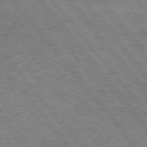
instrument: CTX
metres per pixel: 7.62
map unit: Hpe
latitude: 75.3860
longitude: -139.0647
